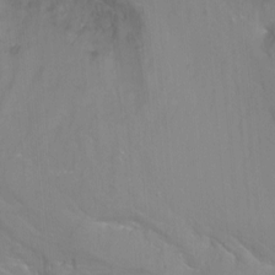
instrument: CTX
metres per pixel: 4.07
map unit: Hto
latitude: -7.3887
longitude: -51.4993
